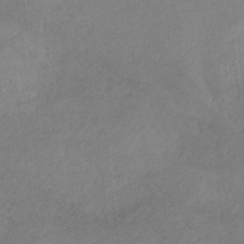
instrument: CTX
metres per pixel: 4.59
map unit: HNb
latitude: -33.1998
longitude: 64.1795
